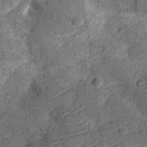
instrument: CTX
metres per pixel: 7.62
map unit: Nhu
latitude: -13.2376
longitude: -23.2915
